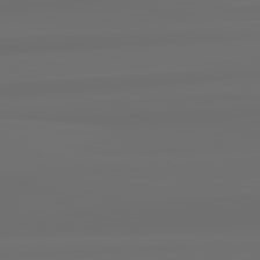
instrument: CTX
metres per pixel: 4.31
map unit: lApd
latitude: 82.7813
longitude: 162.5573
